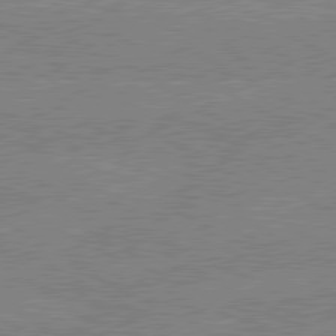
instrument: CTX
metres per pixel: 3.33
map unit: lApd
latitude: 80.2145
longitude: -127.9150
